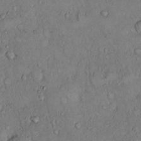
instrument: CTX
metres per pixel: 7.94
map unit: Hto
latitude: 9.6505
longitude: -59.8961
